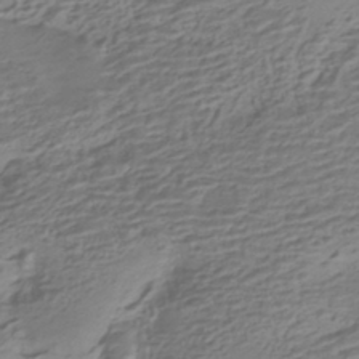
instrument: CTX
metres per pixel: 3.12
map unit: HNhu
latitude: -42.5762
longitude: 100.9730
